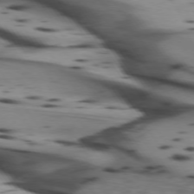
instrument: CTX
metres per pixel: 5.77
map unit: lApd
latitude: 74.2712
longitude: -64.3845
